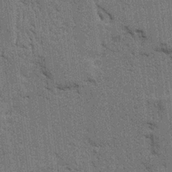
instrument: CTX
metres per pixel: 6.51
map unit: Ave
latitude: 24.1577
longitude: -130.4223
